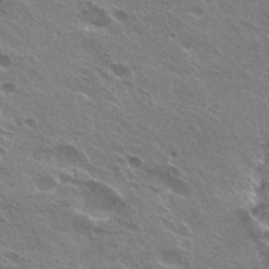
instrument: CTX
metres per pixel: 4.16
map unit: Hto
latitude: 24.9324
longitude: -38.8191
